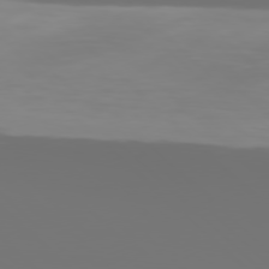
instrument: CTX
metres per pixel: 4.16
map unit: Hpe
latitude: 76.8191
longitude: -164.8002
